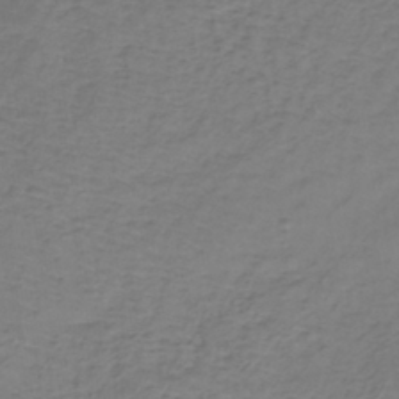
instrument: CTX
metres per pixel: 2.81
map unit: lHb
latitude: -38.8408
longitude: 63.8989
